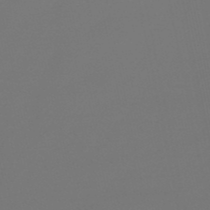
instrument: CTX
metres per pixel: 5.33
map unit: eHb
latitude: -50.6896
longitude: 69.8422
